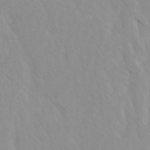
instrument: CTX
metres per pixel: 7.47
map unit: Ave
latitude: -1.3132
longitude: -113.1025
